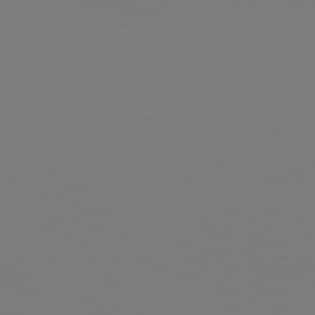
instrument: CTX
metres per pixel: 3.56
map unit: Hpe
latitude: -82.4818
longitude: 8.4062
